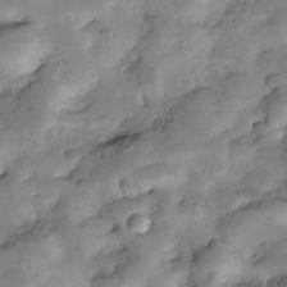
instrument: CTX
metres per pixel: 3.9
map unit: Nhe
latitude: -34.6518
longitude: -143.4427
